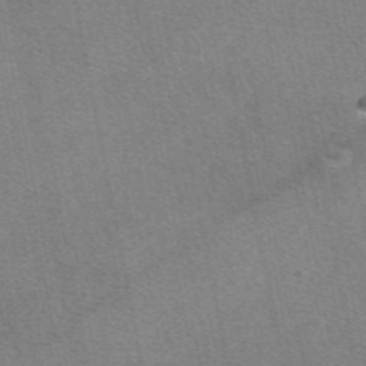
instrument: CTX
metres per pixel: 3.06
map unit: eAb
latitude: 48.6113
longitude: 114.1039
